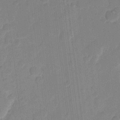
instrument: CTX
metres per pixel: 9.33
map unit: eHh
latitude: 10.1389
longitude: -66.6679
